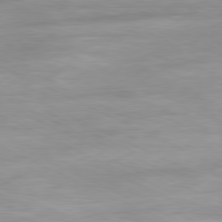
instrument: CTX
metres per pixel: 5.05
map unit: Ap
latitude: -81.2565
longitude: -94.8191
